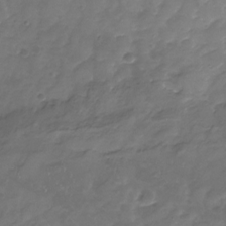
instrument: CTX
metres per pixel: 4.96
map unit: Nhu
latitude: -24.5574
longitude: -56.9702
